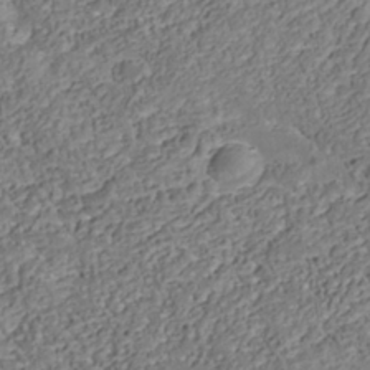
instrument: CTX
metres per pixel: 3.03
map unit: Nhu
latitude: -39.0487
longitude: -85.6505
